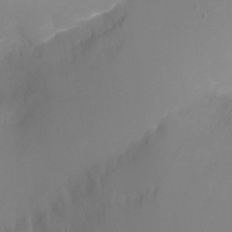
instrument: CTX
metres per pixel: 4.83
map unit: Ht
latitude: -4.9163
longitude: -26.7057
